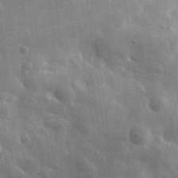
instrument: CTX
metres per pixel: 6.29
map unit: eHh
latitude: 31.2348
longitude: -72.8380
